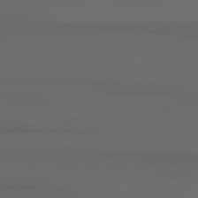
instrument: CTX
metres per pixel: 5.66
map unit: Hpe
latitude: 78.5546
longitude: -134.7435
